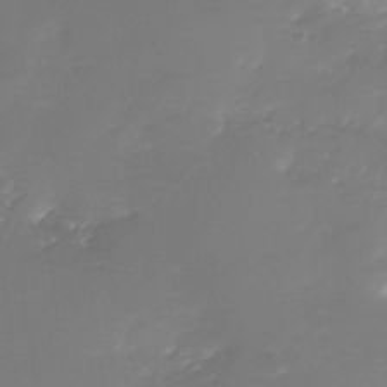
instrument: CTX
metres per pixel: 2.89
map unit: Nhu
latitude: -28.5196
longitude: -67.7071
